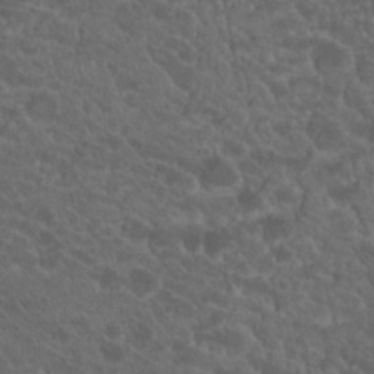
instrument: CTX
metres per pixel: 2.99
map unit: Hto
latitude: 19.8961
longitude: -34.5168
